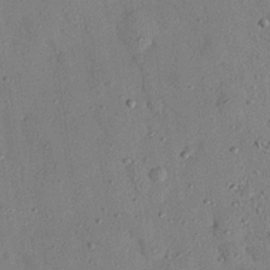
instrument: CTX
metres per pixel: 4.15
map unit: eHh
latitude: 25.8016
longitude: -77.0836
